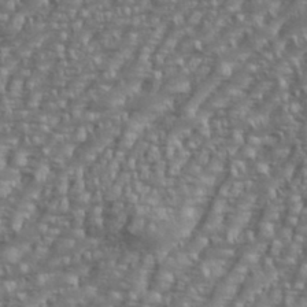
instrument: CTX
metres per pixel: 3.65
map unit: eHh
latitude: 35.8961
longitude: -133.9717
